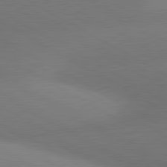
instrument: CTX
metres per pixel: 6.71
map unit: lApd
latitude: 80.8191
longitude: 130.3873
